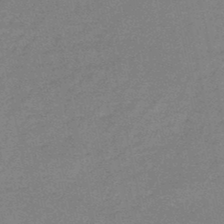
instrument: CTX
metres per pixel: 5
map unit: HNb
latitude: -46.4251
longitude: -35.8016
